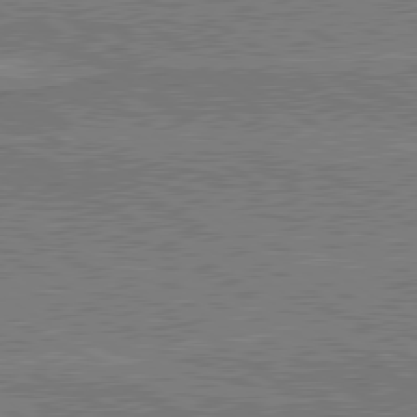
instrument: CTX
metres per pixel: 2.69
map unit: lApd
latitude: 79.9717
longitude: 169.3509
